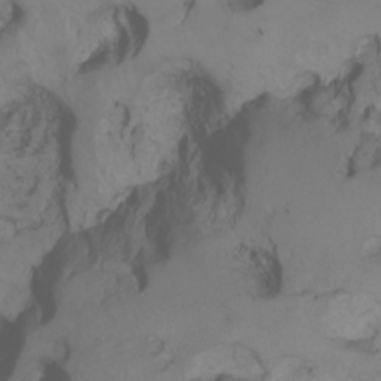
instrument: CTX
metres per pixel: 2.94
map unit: Aa
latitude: -3.4832
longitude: -72.1389
